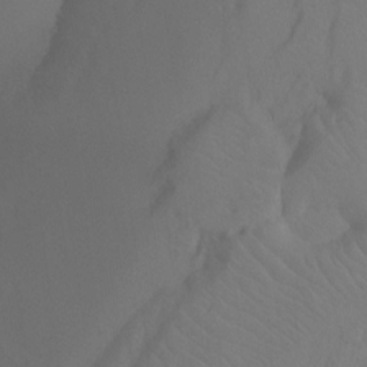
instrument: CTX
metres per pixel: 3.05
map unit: Ht
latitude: -9.3887
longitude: -37.1026
